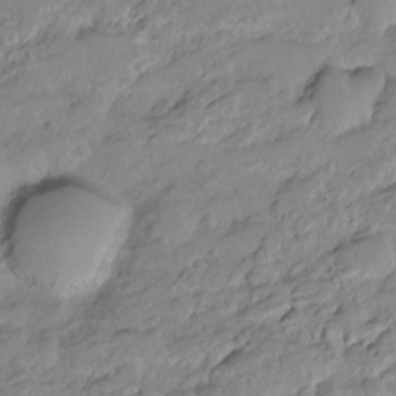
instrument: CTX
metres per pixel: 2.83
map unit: HNhu
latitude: -20.5007
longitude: 85.3320
